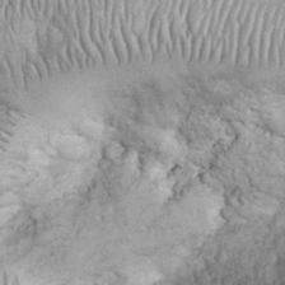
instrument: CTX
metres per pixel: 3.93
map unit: eHh
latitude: 32.3845
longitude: -66.9135
